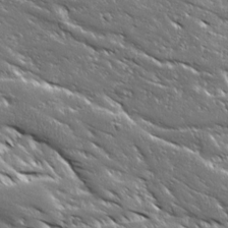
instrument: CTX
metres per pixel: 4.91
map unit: Ave
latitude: 18.9513
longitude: -136.9892
